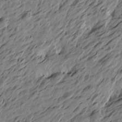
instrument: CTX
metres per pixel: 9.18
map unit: Htu
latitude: -5.3131
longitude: -178.7624
